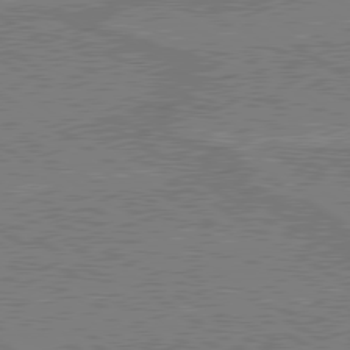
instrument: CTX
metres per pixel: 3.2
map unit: lApd
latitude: 79.7828
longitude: 169.4832
